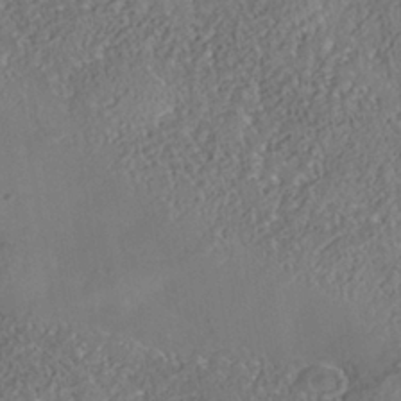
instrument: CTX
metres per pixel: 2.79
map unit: Nhe
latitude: -38.5952
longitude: -118.0444
